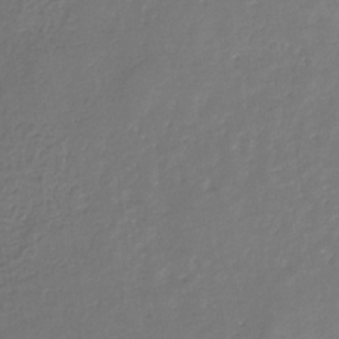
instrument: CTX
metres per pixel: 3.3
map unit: eHb
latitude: -31.5777
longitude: 73.1809
